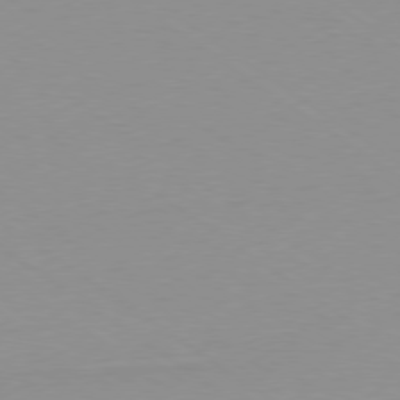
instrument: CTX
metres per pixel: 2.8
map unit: Ap
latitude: -79.3887
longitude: -55.3293
